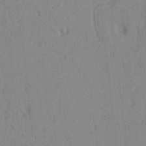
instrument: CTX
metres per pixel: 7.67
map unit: Aa
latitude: 19.3859
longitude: -147.4616
